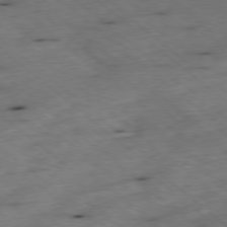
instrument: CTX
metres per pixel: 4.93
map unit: Ap
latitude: -78.6329
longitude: -60.1200
